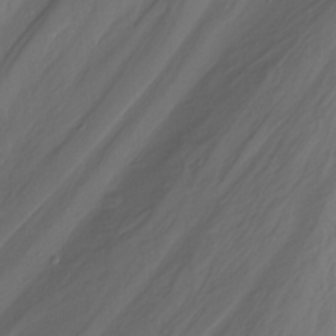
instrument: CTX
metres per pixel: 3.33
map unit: Nhu
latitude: -15.1431
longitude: -56.8191
